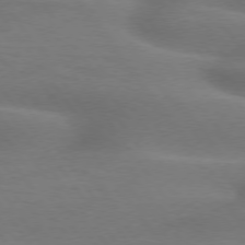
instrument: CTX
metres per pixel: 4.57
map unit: lApd
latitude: 75.2159
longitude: -59.3482
